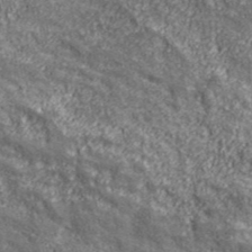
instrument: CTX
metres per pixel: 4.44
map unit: eHh
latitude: 43.5938
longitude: -88.7058
